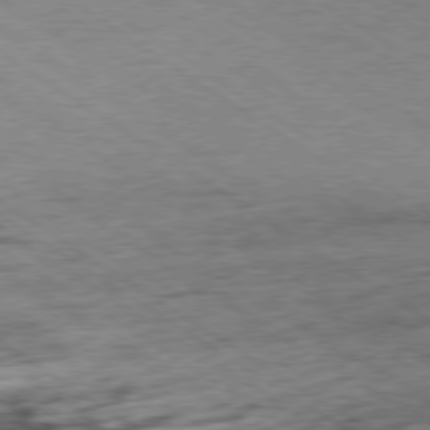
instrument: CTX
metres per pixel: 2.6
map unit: Hpe
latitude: -79.4076
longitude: -21.2726
